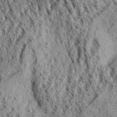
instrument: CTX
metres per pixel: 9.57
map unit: Aa
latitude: 31.7450
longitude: -136.8569
